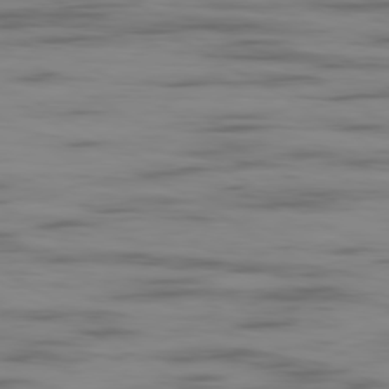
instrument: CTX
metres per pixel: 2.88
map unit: Ap
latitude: -80.2362
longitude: -101.8772
